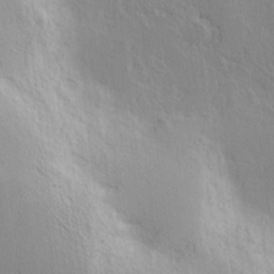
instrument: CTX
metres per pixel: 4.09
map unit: Hve
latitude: 2.2711
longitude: -123.8205
